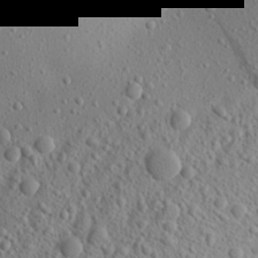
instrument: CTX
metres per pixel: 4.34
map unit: Aa
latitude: 21.8584
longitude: -143.8206
